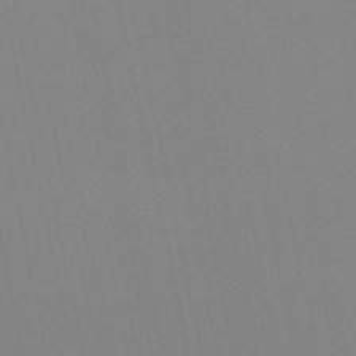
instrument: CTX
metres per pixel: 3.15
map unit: lHb
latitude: -49.0109
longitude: 75.1243
